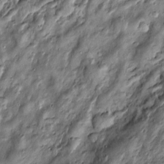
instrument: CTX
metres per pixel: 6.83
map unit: Htu
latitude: -6.2172
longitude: 159.3888
